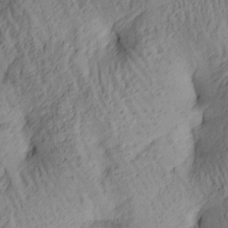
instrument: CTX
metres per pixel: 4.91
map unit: lAa
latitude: 4.7435
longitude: -116.1956
